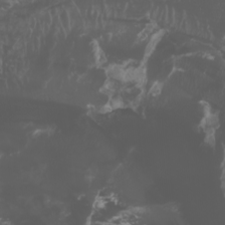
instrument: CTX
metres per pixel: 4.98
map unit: Htu
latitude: -1.0109
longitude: -77.6505
